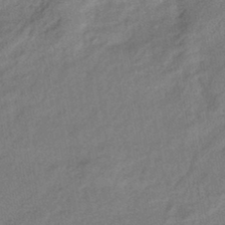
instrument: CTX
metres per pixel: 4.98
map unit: eHb
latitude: -42.8596
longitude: 84.0661
